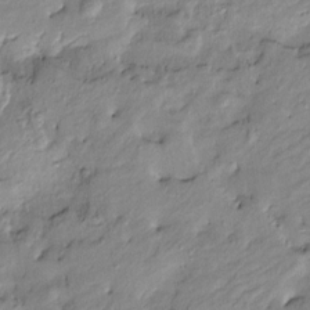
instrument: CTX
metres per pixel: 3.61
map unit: Htu
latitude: -9.4076
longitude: 176.8597
